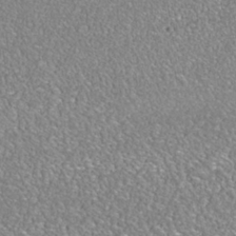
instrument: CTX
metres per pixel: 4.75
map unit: Nhe
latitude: -39.5399
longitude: -117.5749
